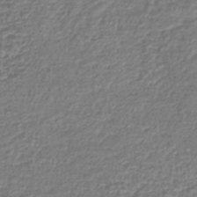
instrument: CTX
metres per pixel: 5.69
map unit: lHb
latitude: -42.6707
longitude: 75.8990
